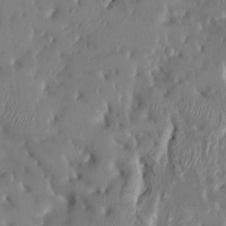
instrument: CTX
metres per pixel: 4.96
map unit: HNhu
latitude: 4.6301
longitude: -5.0080
